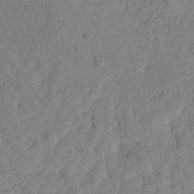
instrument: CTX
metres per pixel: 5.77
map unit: Htu
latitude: 2.1200
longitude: -179.8017
